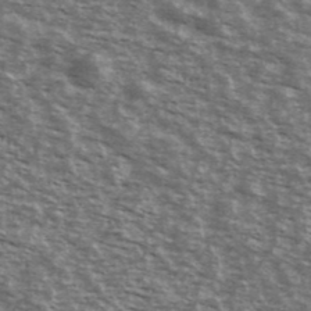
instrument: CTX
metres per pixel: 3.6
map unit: Ave
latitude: 40.5167
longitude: -109.7260
